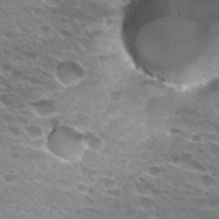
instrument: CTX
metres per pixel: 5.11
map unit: Hto
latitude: 29.5749
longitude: -42.5546
